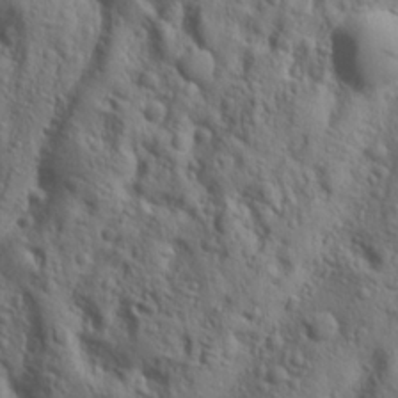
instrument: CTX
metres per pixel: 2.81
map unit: lAa
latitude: 21.9528
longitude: -137.9339
